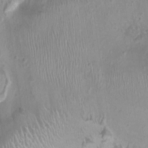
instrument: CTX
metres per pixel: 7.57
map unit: Ht
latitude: -1.6344
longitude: -16.6868
